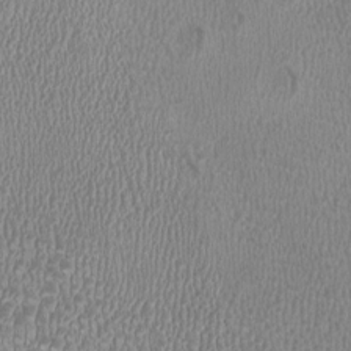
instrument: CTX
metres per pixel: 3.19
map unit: HNhu
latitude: -3.3131
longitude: -1.9717
